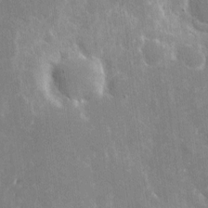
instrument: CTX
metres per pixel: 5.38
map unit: eHh
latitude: 6.0444
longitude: -70.1200
